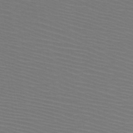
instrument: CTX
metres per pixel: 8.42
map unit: HNb
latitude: -47.6533
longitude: -43.9906
